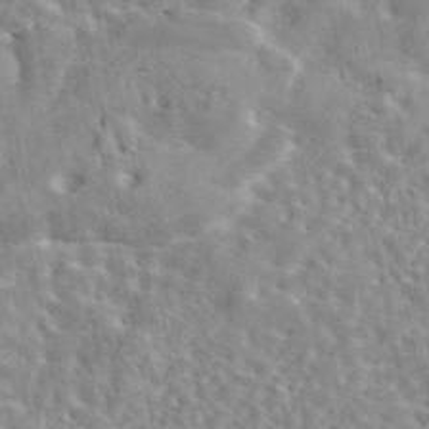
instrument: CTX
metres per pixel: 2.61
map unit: eAb
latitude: 44.8758
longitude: 111.8611
